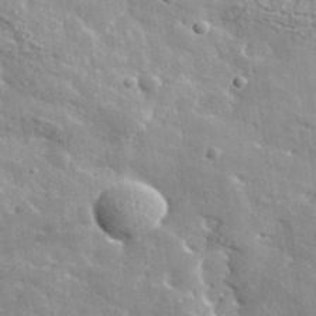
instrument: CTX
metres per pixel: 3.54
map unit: lHvf
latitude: 36.1011
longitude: -87.9717
